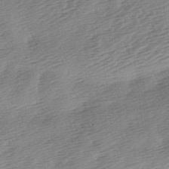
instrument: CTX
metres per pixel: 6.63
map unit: lAa
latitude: -2.8596
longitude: -126.8191
